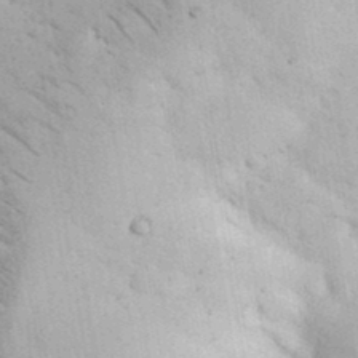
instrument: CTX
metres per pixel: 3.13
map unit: eHh
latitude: 35.1592
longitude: -68.3656
